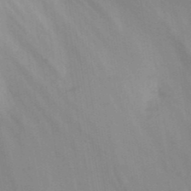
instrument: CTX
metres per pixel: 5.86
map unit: ANa
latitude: 41.3293
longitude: 51.5399
